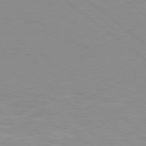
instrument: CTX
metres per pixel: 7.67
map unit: Hpe
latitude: 78.3656
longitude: -124.5356
